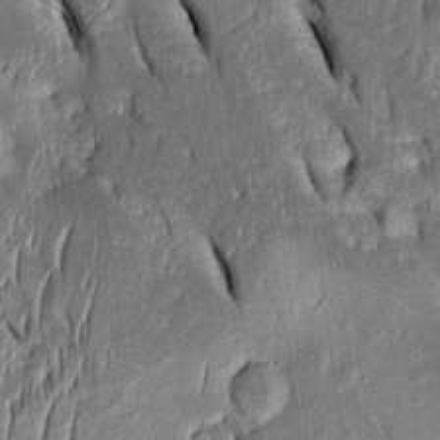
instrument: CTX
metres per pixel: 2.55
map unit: Htu
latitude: -1.1620
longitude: 150.0472
